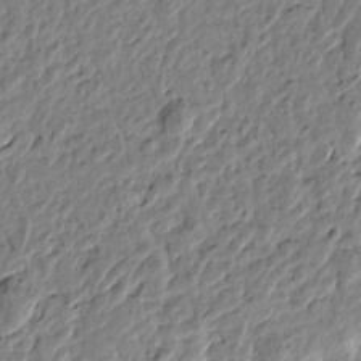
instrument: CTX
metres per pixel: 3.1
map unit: Htu
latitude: -1.8045
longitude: -179.1026
